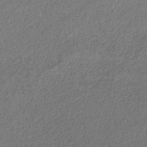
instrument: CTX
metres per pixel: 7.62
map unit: HNb
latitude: -32.8597
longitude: 56.1983
